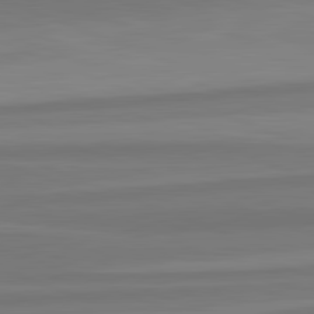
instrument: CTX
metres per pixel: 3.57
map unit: lApd
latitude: 82.4790
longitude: 177.2754
